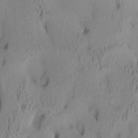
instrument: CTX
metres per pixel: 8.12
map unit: Aa
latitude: 7.7261
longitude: -127.8583
